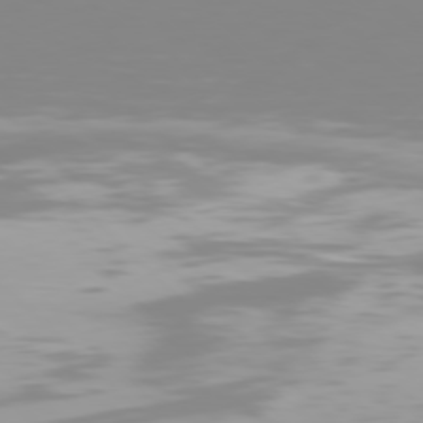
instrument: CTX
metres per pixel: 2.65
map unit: Hpe
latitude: 77.4804
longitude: -172.7624
